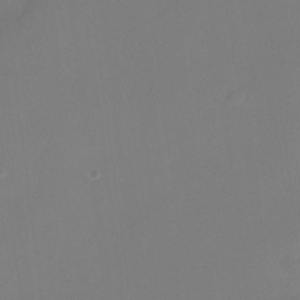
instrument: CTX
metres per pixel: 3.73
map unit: eHh
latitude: -23.3888
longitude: 14.8408
